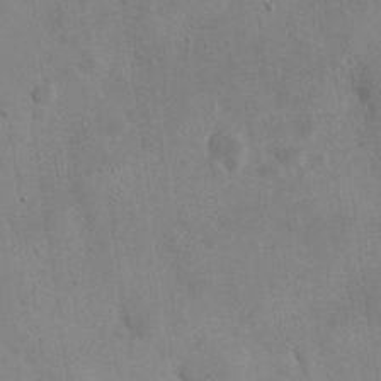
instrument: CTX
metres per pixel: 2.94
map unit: eHh
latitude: 25.2725
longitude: -65.5749
